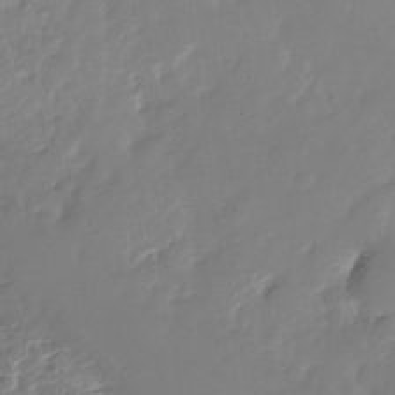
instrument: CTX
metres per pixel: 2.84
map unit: Nhu
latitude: -27.7099
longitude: -78.9325
